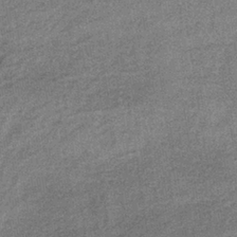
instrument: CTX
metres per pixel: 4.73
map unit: lHb
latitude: -35.9367
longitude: 65.3510
